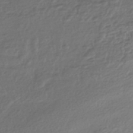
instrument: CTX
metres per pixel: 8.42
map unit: HNhu
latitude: -43.8611
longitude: 96.7652
